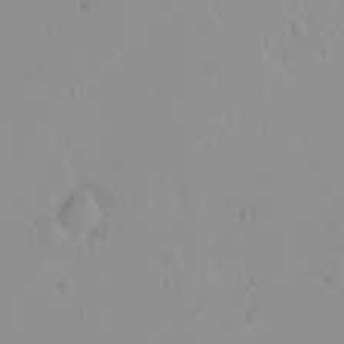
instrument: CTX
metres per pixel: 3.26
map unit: eHh
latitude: 1.9717
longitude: -54.7813
